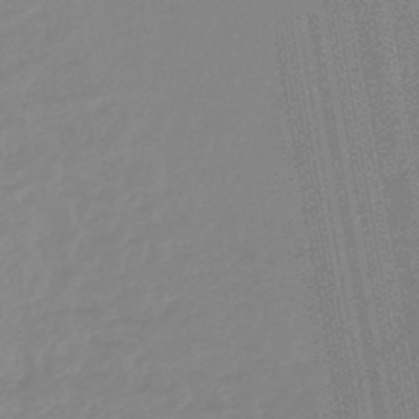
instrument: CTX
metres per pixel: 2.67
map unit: lHb
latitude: -44.6519
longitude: 74.3685
